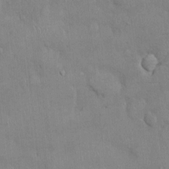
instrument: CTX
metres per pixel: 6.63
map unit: Ht
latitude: -2.7085
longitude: -14.7436
